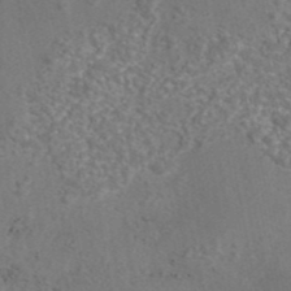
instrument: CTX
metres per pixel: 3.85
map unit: eAb
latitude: 42.8191
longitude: 105.0675
